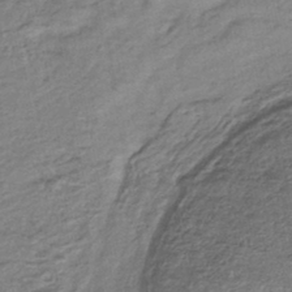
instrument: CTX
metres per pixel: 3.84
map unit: HNhu
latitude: -44.0850
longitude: 105.8800
